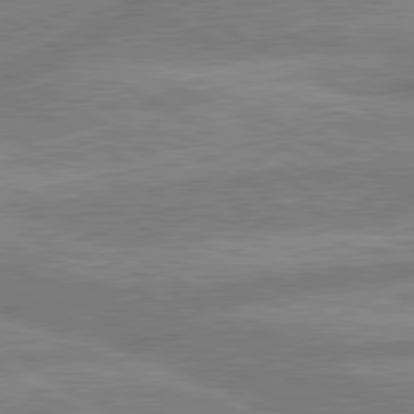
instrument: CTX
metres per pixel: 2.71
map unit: lApd
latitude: 80.1389
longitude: -167.8016
